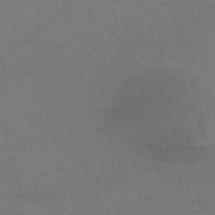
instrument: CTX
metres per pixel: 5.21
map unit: eHb
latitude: -33.2376
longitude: 67.9745
